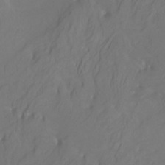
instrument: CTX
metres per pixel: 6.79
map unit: Htu
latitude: -6.2172
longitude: -71.5371
